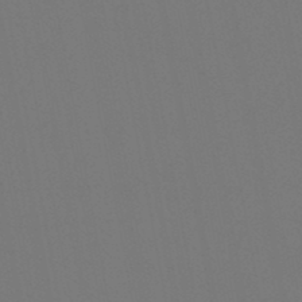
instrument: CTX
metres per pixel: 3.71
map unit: lHb
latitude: -47.0108
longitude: 68.6329
